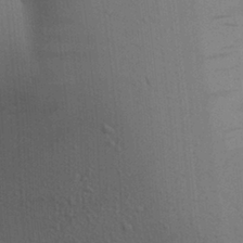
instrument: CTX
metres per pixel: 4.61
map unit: Aa
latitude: 19.0269
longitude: -149.4993
